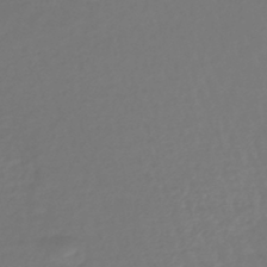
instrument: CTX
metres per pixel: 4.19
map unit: lHb
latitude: -43.5777
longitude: 69.8800
